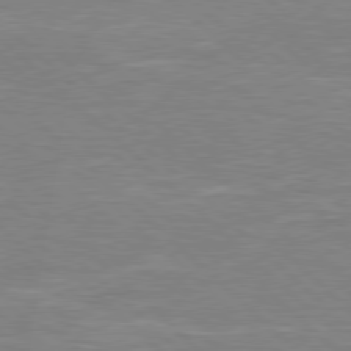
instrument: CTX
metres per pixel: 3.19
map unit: Hpe
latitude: 78.2145
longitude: -124.3845
